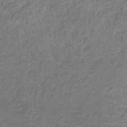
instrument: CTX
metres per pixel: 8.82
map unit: HNb
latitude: -31.8044
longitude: 60.5385
